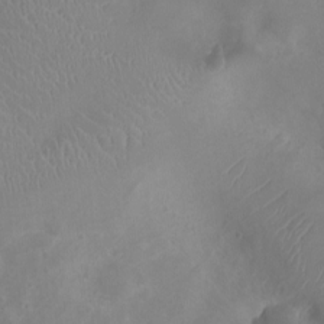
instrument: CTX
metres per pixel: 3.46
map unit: Ht
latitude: -4.5573
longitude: -16.5357
